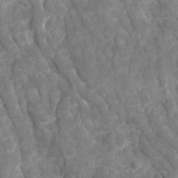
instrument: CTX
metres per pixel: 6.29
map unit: Ave
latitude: 17.0081
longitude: -132.4034
